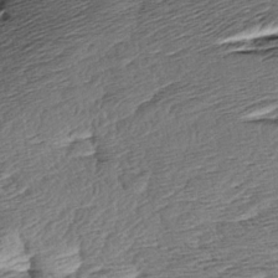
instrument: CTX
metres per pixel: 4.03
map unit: Aa
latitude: 8.4412
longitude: -134.2144
